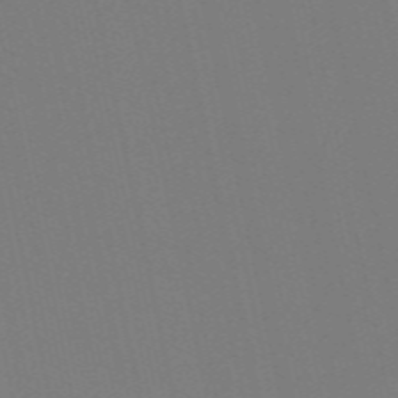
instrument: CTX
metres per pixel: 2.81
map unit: Nve
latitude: -58.2739
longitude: 60.6518
